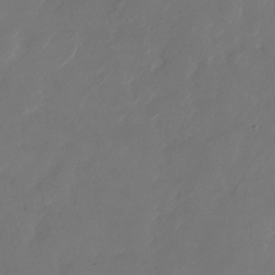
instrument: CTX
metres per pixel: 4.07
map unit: Nhu
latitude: -29.1053
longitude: -71.5938
